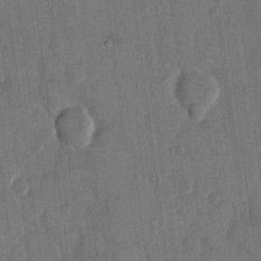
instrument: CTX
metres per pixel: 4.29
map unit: eHh
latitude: 14.1011
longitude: -68.8380
